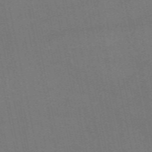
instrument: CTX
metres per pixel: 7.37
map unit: eAb
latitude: 51.4615
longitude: 108.6896
